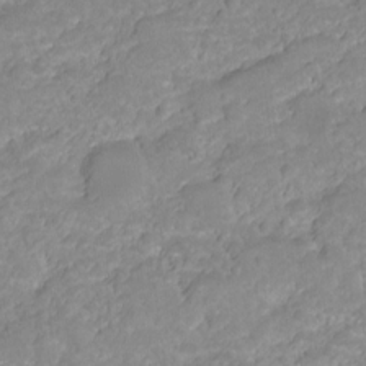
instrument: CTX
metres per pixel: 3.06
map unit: HNhu
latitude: -20.4629
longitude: 85.1242
